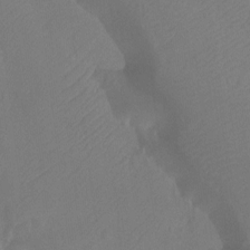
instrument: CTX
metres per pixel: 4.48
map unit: Ht
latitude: -10.0661
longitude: -34.4979
